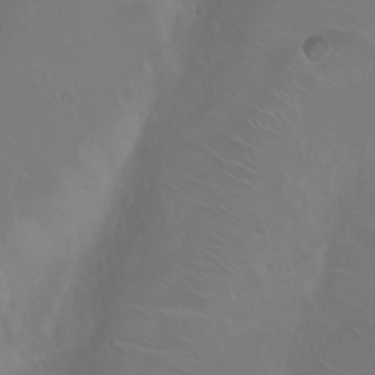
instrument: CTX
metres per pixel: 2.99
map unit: eHh
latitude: 1.2726
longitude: -54.6679
